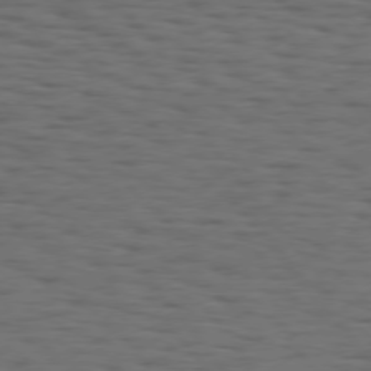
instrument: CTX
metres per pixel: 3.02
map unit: Hpe
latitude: 74.8191
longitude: -133.8583
